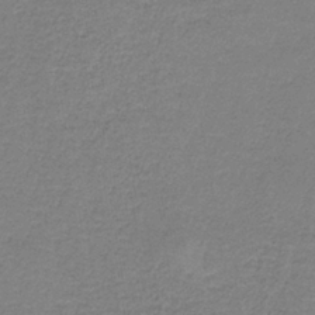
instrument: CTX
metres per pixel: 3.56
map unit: eAb
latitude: -36.1794
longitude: 52.7841
